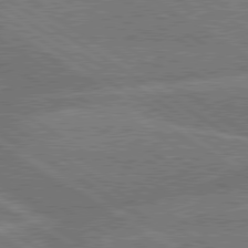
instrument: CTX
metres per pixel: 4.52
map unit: lApd
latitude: 79.7072
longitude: -162.3279
